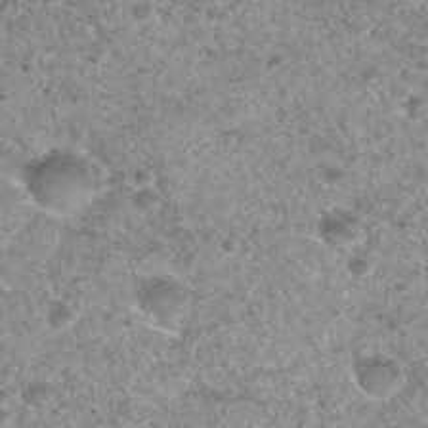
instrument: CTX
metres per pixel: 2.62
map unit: Hto
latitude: 30.5546
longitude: -48.4790
